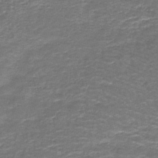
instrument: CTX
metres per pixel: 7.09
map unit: lHb
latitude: -43.9556
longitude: 53.8044
